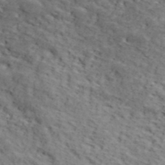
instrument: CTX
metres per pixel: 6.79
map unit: lHvf
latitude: 39.6316
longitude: -86.7813
